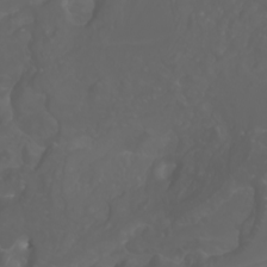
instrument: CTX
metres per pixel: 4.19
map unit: Nhu
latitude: -7.9745
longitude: -93.9717
